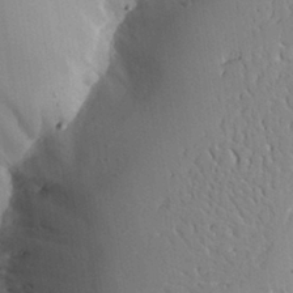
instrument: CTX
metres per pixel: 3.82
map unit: Aa
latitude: 27.7828
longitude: -128.8758
